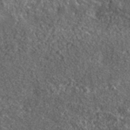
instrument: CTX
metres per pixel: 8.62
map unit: lHvf
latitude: 40.6112
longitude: -90.3278
